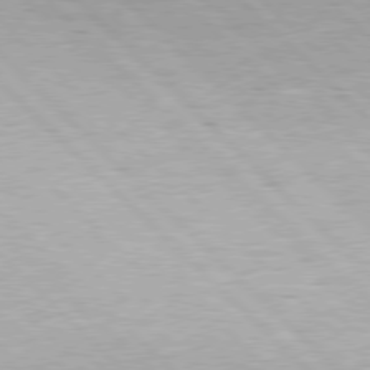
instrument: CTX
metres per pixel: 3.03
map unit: Hpe
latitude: 77.1214
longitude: -127.5371
